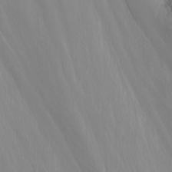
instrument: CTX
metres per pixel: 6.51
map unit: Nhu
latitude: -3.9178
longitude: -74.8569
